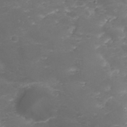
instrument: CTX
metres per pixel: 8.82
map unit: Nhu
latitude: 23.4615
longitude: -59.8583
